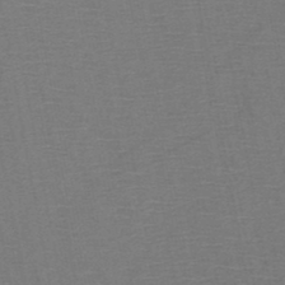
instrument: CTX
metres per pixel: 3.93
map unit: HNb
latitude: -46.7463
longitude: -40.2711
